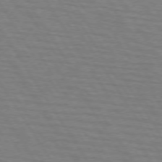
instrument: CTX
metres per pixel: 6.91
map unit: lApd
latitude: 73.1404
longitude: -72.7813
